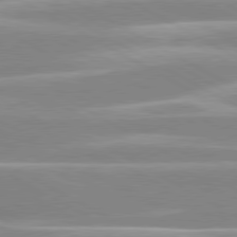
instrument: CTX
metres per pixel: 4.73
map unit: lApd
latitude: 80.1956
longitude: -129.3859
